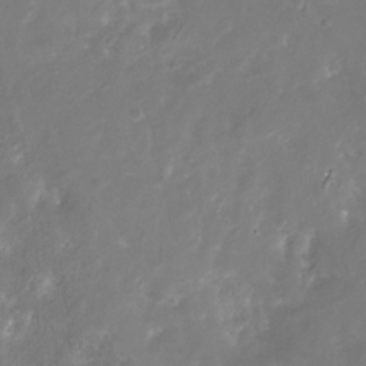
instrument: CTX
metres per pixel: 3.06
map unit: Nhu
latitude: -29.3132
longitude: -77.2159
